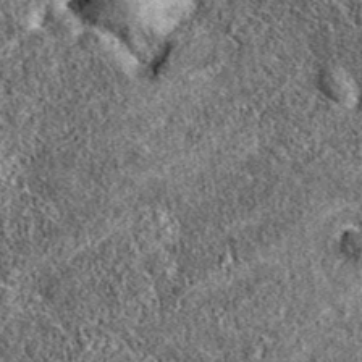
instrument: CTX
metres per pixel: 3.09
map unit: eAb
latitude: 37.4426
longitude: 111.4643
